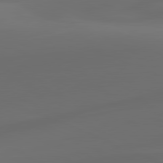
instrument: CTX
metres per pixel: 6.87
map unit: lApd
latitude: 81.1025
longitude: -83.7827
